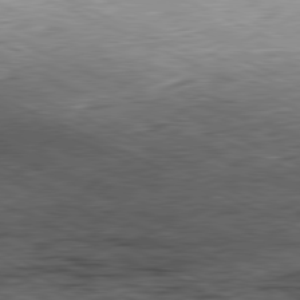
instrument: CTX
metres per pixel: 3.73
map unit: Hpe
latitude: -81.5777
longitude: 10.9731
